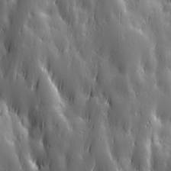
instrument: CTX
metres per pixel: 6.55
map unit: Ave
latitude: 13.0081
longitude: -104.7247
